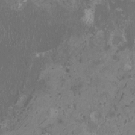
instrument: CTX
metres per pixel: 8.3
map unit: HNhu
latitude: -0.0094
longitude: 4.5762
